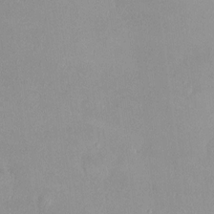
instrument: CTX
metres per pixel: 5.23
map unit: HNhu
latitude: 5.9150
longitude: 7.9367
